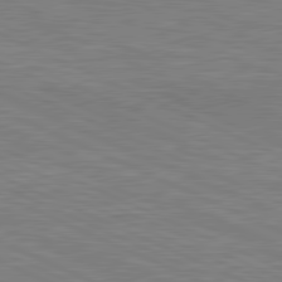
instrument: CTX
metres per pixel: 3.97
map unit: lApd
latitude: 81.1970
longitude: -170.9136
